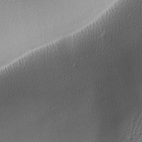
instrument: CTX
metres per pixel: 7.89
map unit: lAa
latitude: -5.9367
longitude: -123.0269
